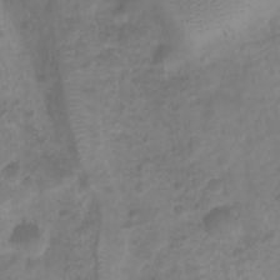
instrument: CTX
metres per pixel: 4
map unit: Htu
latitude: 2.7246
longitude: -22.0822
